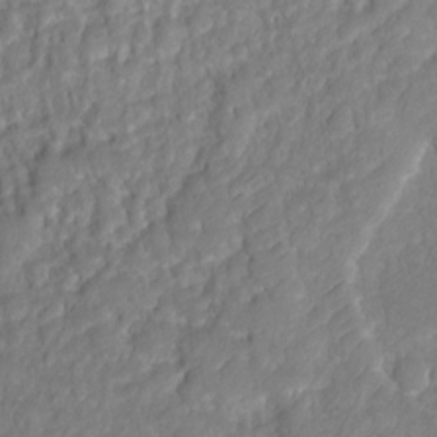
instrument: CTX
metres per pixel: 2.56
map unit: Ht
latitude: 2.5168
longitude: -35.0458
